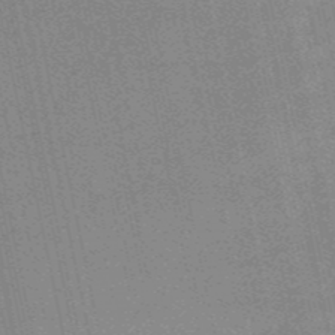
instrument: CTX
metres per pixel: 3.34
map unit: HNb
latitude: -53.4454
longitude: -47.2726
